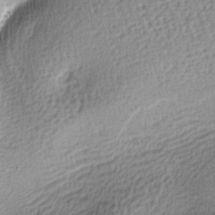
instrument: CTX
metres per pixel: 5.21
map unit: lAa
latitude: -8.1606
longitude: -125.6316
